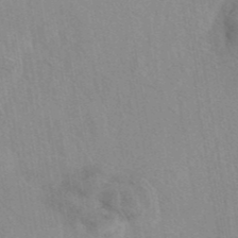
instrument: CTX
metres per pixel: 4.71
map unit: eAb
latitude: 41.4237
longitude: 110.0850
